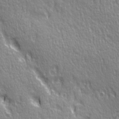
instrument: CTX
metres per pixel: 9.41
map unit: Ave
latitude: 21.4994
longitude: -135.6316
